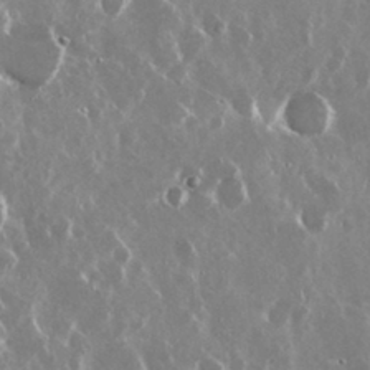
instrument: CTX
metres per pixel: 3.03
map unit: Nhu
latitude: 29.5749
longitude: -60.8380
